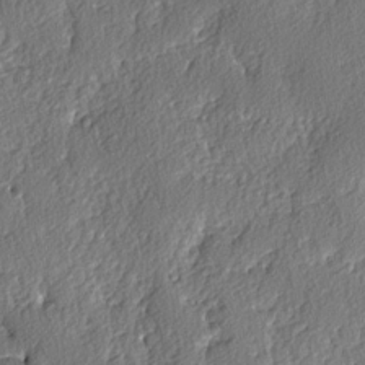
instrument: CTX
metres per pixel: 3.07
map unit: lAvf
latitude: -3.9745
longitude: -108.1200
